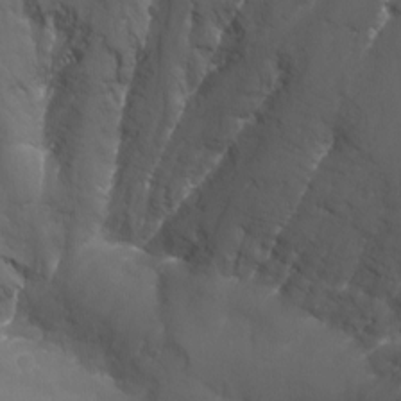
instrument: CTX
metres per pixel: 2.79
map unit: Nhu
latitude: -14.3684
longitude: -62.6869
